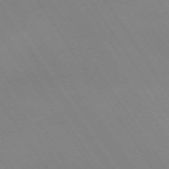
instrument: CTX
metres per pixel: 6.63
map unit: Hpe
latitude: -72.4818
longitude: 11.8045
